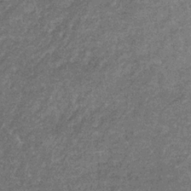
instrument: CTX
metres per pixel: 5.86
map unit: eHb
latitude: -32.1606
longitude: 71.0675
